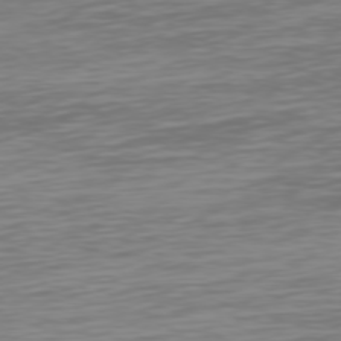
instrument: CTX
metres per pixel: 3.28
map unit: Hpe
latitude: 74.0633
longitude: -128.3089
